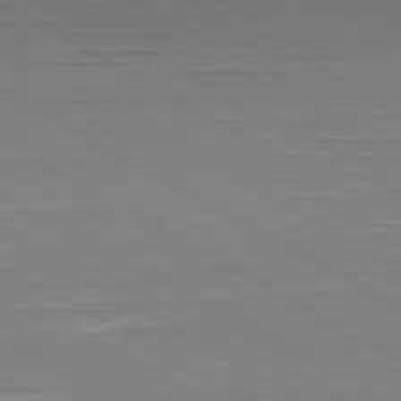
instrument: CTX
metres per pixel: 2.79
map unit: Hpe
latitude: -80.7086
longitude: 20.6707
